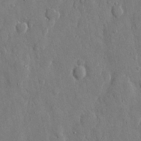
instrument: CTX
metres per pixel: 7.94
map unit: eHh
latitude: 12.3845
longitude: -69.9339
